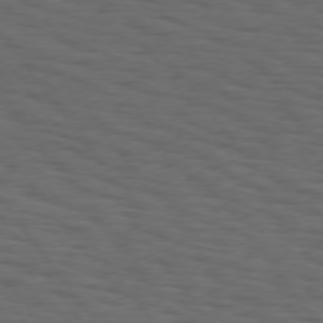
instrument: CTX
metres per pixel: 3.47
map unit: Hpe
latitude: 74.8191
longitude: -133.3293
